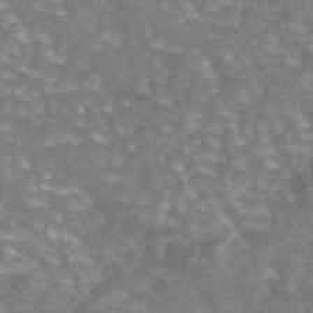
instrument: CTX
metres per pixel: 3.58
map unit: eAb
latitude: 44.3278
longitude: 106.0472
